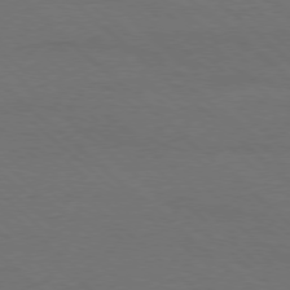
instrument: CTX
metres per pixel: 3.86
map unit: Ap
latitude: -78.5573
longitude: -86.1955
